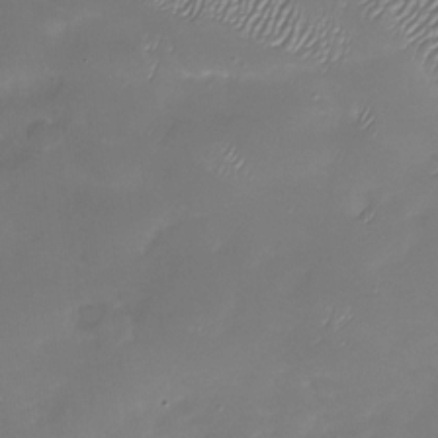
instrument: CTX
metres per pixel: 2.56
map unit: Nhu
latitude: -27.6343
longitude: -59.4049
